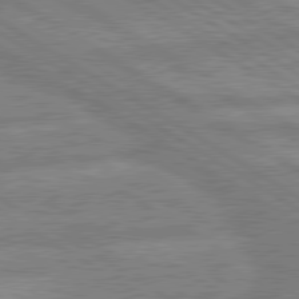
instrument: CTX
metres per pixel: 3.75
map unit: lApd
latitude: 80.2145
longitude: -170.1200
